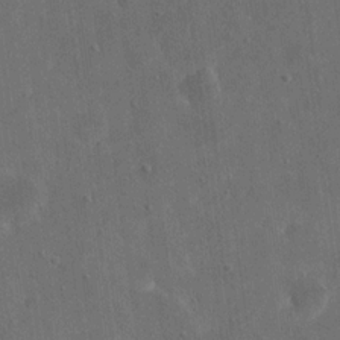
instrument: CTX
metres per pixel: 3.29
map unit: eHh
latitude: 19.6505
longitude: -65.8205
